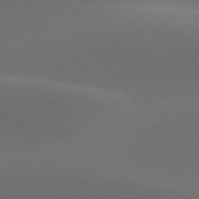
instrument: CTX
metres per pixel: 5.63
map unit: lApd
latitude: 78.0822
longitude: -53.3104
